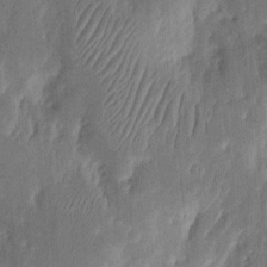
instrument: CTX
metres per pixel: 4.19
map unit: eHh
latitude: 8.1956
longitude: -73.5749
